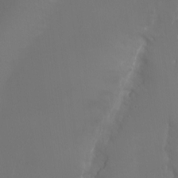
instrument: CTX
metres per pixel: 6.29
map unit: Ht
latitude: -9.7666
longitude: -45.5371
